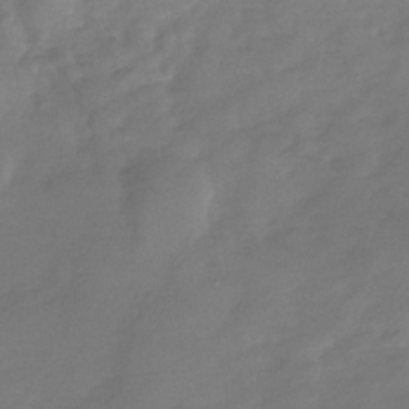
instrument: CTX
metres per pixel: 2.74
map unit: Nhu
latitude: -28.4251
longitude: -62.2712
